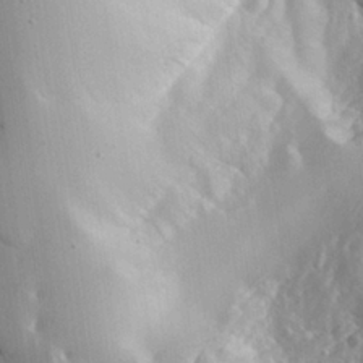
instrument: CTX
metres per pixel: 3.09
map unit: Aa
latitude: 25.4615
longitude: -127.4427
